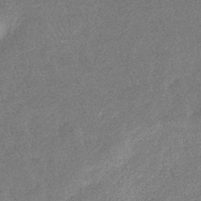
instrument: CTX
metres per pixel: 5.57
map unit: eHb
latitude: -35.2565
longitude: 78.3495
